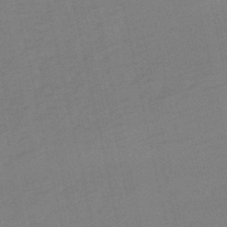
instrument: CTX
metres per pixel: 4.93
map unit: eHb
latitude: -49.9178
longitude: 73.3320
